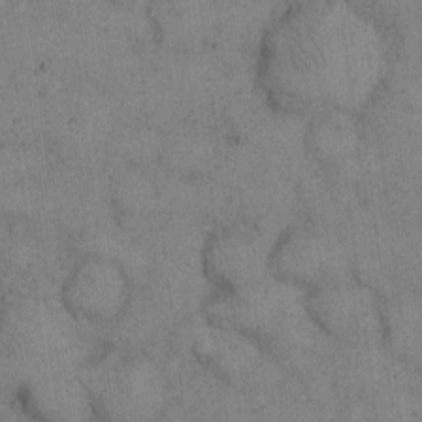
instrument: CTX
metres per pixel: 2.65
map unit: eHh
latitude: 14.9136
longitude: -62.8002
